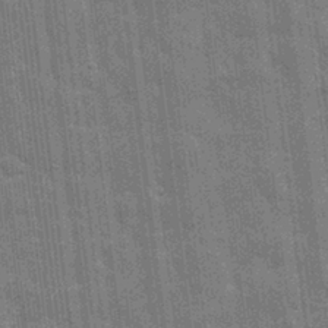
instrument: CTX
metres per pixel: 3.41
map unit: eHh
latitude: 7.4237
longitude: -74.4601
